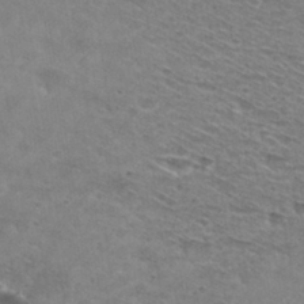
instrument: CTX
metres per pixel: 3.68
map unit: Hto
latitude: 29.9906
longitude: -46.7813
